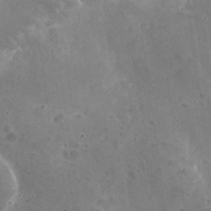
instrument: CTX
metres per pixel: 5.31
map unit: Nhu
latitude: 25.8394
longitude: -56.5923
